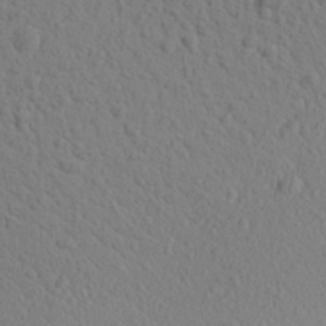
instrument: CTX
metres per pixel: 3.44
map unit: Aa
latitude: 27.7639
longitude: -143.2537
